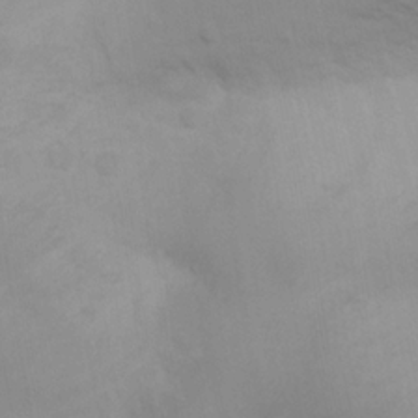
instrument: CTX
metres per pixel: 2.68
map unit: Nhu
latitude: 8.8380
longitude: -24.5356
